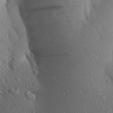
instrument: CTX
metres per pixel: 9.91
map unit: Aa
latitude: 28.7057
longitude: -147.9339
